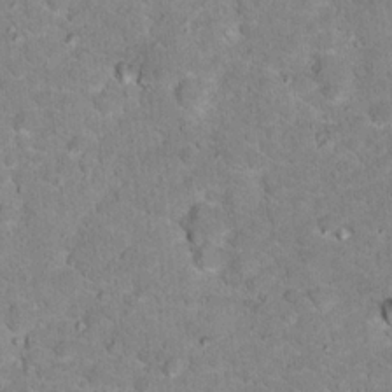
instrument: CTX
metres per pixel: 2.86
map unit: Hto
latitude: 17.6316
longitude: -35.8394
